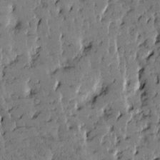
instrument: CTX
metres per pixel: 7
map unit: Htu
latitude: -2.7463
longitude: 176.0661
